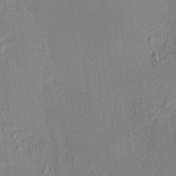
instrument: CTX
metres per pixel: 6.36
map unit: HNhu
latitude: 7.4615
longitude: 14.4251
